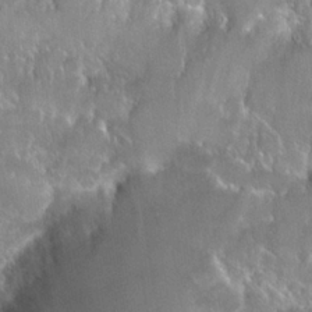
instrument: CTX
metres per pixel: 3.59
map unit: Nhu
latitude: 25.3859
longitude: -60.3656
